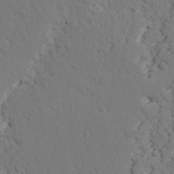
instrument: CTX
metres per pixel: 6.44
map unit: lAvf
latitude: 26.5168
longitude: -110.9892
